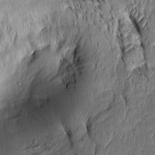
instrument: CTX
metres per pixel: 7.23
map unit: Htu
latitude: -3.7477
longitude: 151.2753
